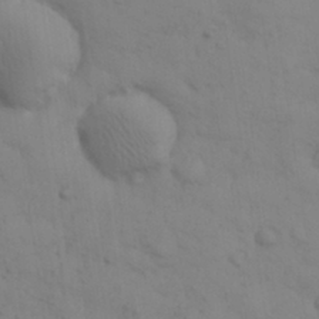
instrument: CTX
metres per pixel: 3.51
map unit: eHh
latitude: 30.0255
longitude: -69.7072
